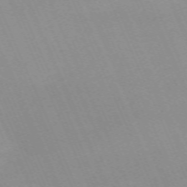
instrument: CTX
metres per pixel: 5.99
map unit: Nhu
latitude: -67.2754
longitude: 39.2565
